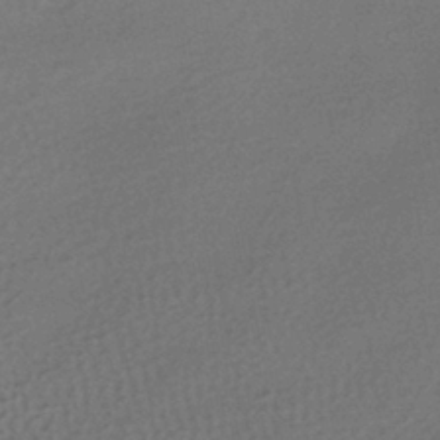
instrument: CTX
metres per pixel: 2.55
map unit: HNhu
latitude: -42.5195
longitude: 95.6155
